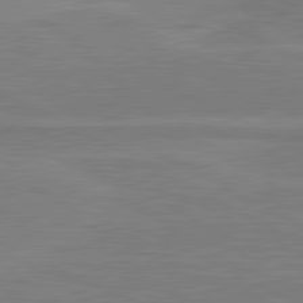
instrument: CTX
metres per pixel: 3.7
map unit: lApd
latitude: 81.3293
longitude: 171.3321
